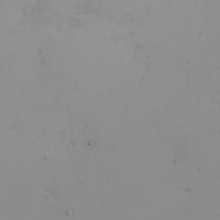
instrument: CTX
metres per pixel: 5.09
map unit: eHh
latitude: -5.1620
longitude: -79.1781
